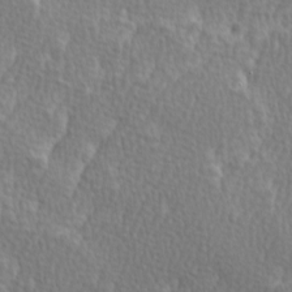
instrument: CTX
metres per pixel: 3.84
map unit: Ave
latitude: 9.6127
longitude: -106.2334
